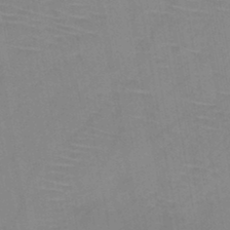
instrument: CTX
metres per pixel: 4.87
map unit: HNb
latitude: -45.1809
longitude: -40.7813
